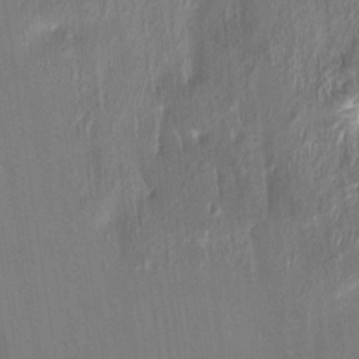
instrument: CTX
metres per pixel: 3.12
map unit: HNhu
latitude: 3.7260
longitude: -7.8961
